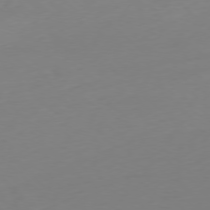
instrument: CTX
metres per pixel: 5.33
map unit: Ap
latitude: -78.0472
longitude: -67.8205
